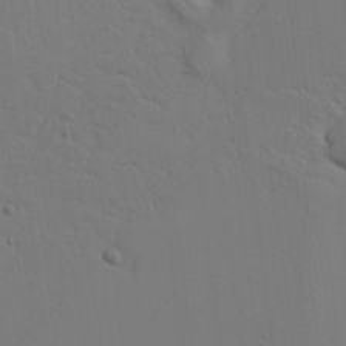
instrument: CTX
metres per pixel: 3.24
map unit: Aa
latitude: 22.0255
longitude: -124.5545
